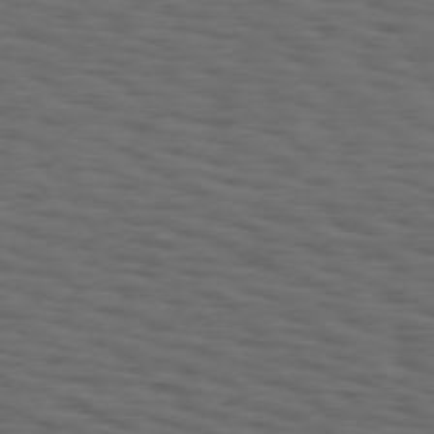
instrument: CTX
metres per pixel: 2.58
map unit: Hpe
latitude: 74.7813
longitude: -133.4238
